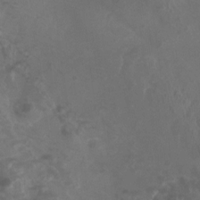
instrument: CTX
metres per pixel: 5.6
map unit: Htu
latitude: 3.4048
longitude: -20.1767
